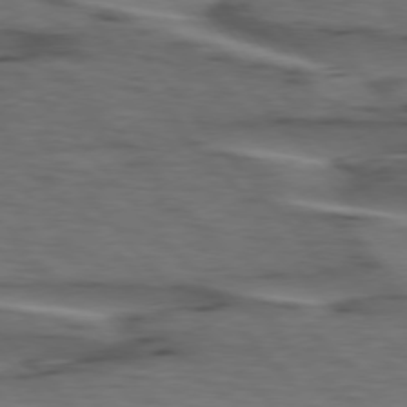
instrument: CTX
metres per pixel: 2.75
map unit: lApd
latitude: 75.8394
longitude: -71.5749
